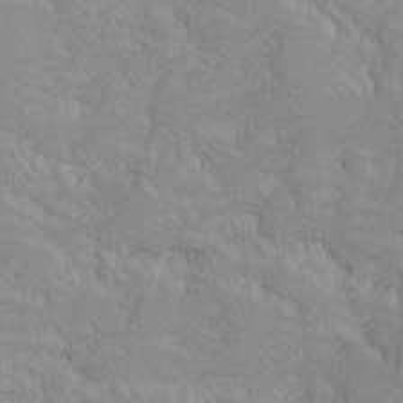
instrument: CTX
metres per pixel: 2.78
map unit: Ave
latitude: -9.9556
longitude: -117.2537
